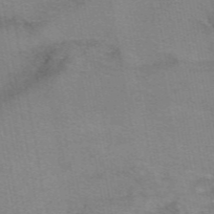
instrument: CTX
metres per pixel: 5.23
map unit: eAb
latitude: 49.9339
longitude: 105.4643
